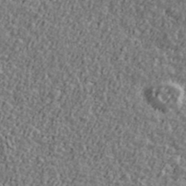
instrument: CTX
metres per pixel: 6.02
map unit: Ave
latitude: 41.5938
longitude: -111.7072
